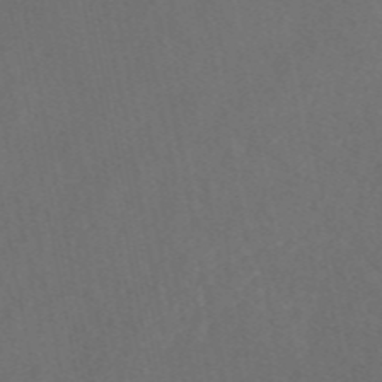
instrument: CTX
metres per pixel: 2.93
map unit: eAb
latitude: 47.5183
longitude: 117.1809
